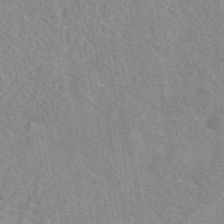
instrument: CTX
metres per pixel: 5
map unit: eAb
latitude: 42.6113
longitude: 107.5022
